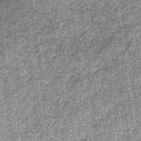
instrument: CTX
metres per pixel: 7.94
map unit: lHb
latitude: -36.4251
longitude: 64.3307
